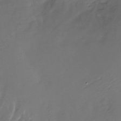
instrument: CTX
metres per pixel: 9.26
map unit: Nhu
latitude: -27.7477
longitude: -78.6869
